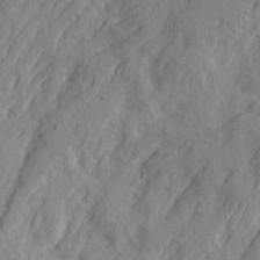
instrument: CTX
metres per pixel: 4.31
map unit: Ave
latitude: 21.7828
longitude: -130.7247
